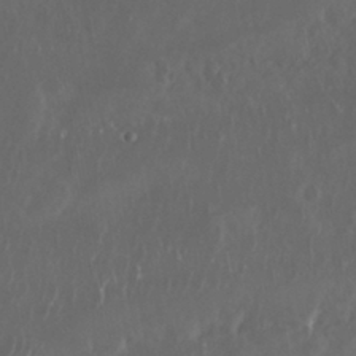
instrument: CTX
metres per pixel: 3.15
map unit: Nhu
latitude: 29.6316
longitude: -58.6302
